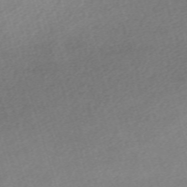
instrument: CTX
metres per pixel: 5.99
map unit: eHh
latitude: -61.4454
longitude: 53.6155
